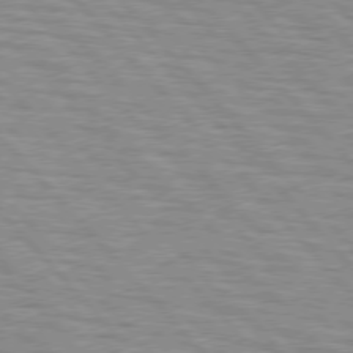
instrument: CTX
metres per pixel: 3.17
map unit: lApd
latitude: 76.4790
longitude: -76.9324
